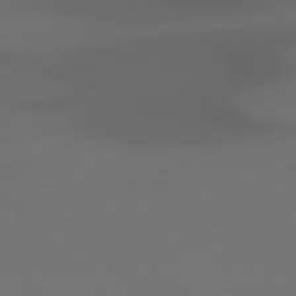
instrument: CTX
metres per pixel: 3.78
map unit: Hpe
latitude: 77.9150
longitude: -165.2159
